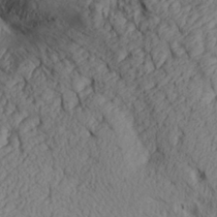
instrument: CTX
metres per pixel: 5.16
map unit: Aa
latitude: 30.3090
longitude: -134.1200
